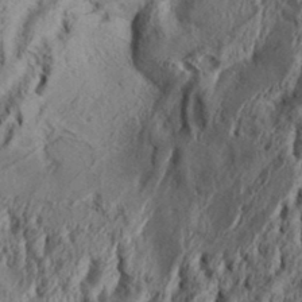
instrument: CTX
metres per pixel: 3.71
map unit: Aa
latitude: 34.0822
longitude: -136.7247
